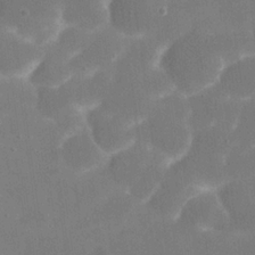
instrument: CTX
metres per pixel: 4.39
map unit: eHh
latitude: 20.1389
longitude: -66.1011
